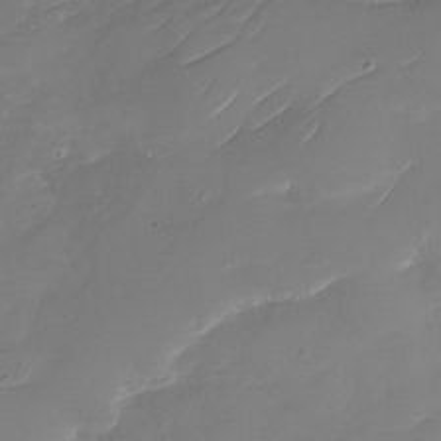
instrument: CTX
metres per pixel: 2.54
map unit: Nhu
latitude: -30.2550
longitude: -72.8380
